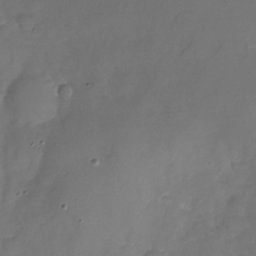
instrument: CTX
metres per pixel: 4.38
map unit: Nhu
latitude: -26.8785
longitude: -57.5749
